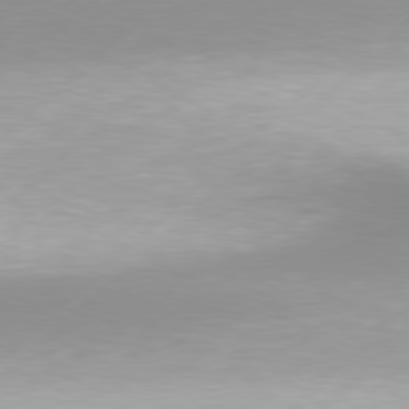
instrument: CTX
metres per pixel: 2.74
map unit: Hpe
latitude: 77.8205
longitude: -131.3860
